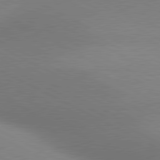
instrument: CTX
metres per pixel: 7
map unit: lApd
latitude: 80.6490
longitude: 128.7274
